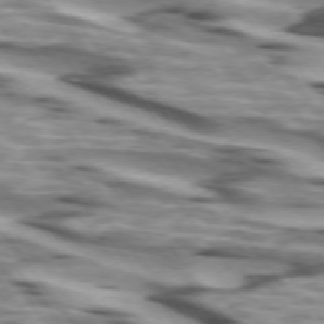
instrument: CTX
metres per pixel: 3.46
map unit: lApd
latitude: 74.3845
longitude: -58.4790
